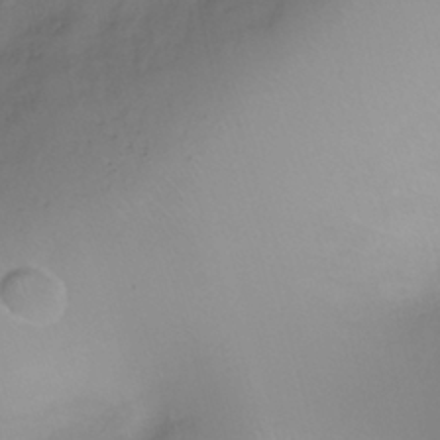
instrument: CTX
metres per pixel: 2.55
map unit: Ht
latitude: -1.1432
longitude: -19.6505
